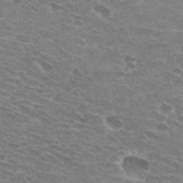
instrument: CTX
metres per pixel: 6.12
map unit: Hto
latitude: 30.5924
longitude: -44.3845
